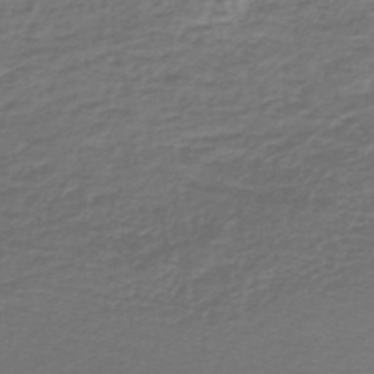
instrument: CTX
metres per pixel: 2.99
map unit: lHb
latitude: -43.6910
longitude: 72.6896
